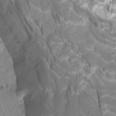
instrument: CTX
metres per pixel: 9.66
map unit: Htu
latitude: -10.5952
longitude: -74.9325
